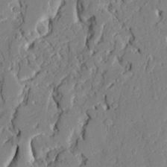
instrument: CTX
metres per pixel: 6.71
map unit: Ave
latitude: 22.1200
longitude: -129.3293
